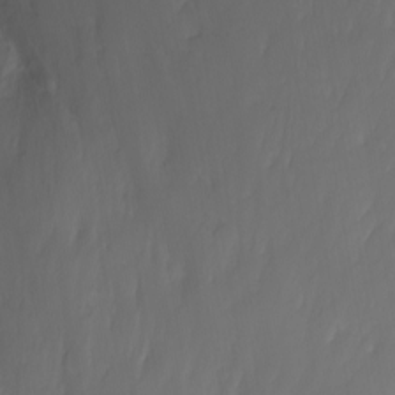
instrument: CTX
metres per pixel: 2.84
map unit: Nhu
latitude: -11.3321
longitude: -65.9717
